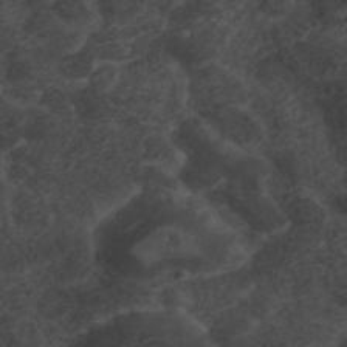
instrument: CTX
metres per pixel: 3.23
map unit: ANa
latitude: 42.1200
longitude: 33.1243
